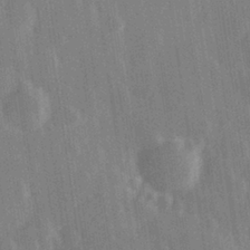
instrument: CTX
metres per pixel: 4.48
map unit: Hve
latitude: 28.1011
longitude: 147.2376
